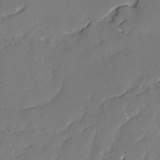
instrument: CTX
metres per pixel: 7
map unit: lAvf
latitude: -2.7463
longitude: -107.3482
